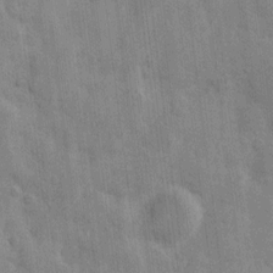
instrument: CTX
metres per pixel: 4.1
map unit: eHh
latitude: 9.1403
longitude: -66.0444
